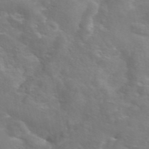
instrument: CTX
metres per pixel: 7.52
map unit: eAb
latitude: 45.0836
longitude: 125.5399
